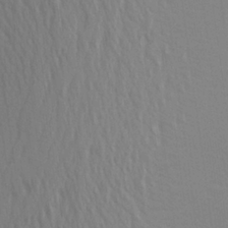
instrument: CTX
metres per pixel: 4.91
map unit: Aa
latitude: 25.6316
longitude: -145.6505
